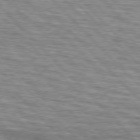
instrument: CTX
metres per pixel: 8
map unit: lApd
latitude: 76.5356
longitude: -58.3845
